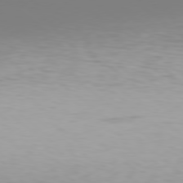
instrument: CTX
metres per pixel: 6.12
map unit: Hpe
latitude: 78.1200
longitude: -134.3845
